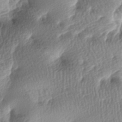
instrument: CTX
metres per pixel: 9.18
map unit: lAa
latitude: -8.2928
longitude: -127.2726
